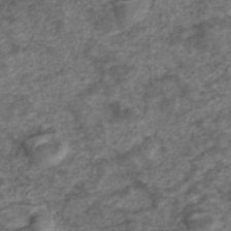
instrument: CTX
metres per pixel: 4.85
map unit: ANa
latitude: 42.2145
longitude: 27.4265
